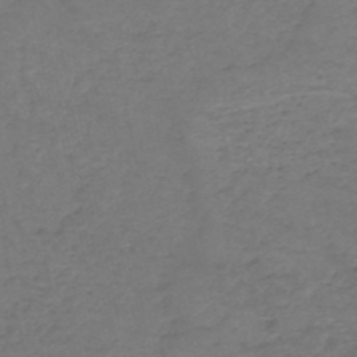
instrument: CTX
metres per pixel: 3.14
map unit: HNb
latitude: -52.6518
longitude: -51.5371
